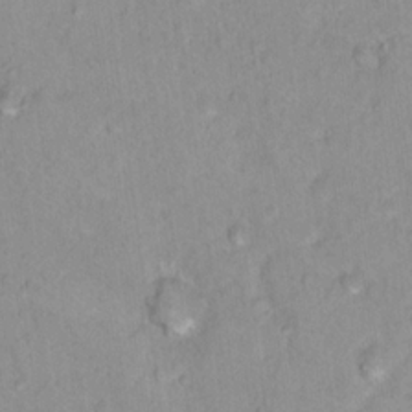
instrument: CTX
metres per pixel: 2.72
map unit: Nhu
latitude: 16.4790
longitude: -31.9339
